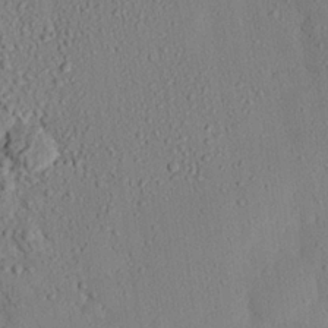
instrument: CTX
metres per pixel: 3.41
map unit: eHh
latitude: 25.7260
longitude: -80.0444
